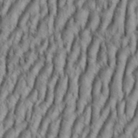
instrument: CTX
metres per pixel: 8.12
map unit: Aa
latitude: 33.5182
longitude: -136.9703
